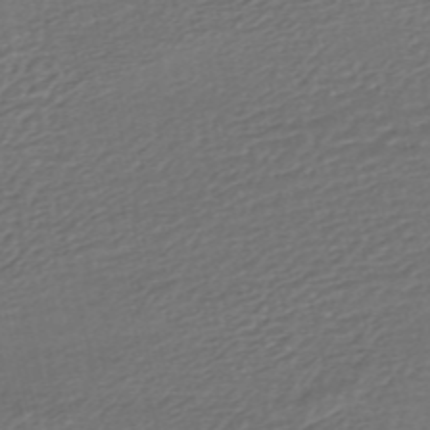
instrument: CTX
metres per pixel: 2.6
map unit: HNhu
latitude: -45.7667
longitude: 104.8597
